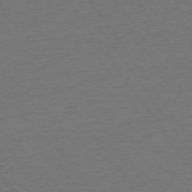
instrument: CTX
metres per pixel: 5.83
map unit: Ap
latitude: -74.8597
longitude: -90.2711
